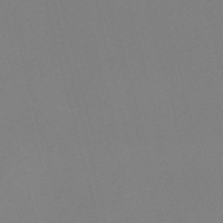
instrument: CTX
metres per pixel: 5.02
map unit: Nve
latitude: -57.1242
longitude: 53.3509
